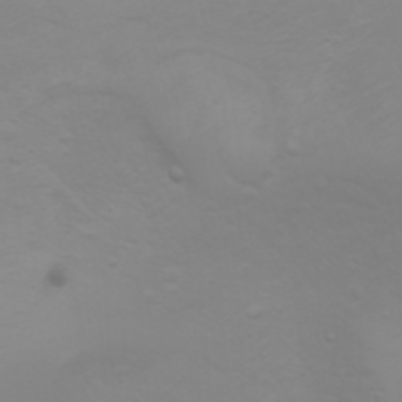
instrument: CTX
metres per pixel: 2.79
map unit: Nhu
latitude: -4.9541
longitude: -79.4427
